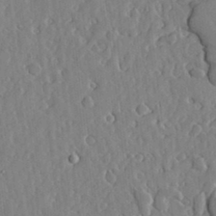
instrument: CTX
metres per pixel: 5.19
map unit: lHvf
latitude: 18.0633
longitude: -113.2159
